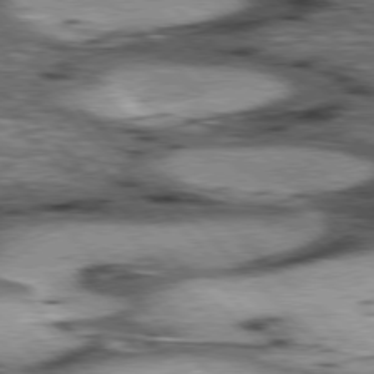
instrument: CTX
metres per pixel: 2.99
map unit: lApd
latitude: 77.1214
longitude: -50.0822
